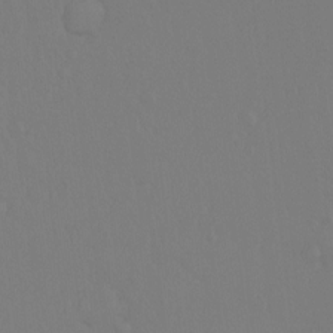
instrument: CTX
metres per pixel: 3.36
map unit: Hto
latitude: -10.3684
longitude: -37.6127
